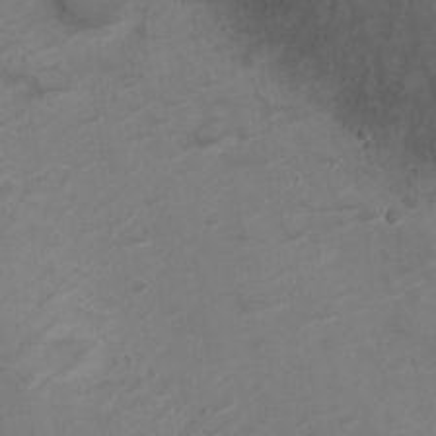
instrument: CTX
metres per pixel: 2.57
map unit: Nve
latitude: -20.4251
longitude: 106.0472
